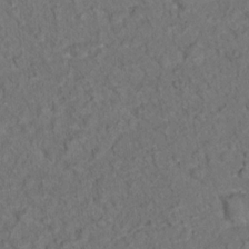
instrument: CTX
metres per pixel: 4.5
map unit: Ht
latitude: 15.1970
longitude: -37.6505
